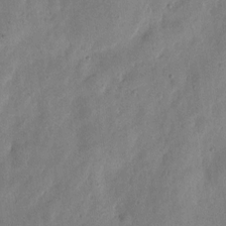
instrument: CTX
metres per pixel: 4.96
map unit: eHh
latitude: 7.1214
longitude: -71.8016
